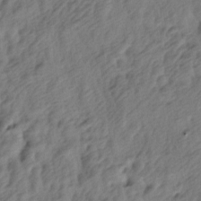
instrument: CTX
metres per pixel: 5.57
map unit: lAa
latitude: -5.1242
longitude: -123.8016
